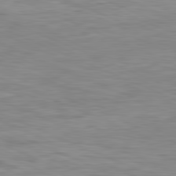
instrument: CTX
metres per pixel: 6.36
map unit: Ap
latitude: -82.2928
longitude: -76.3467
